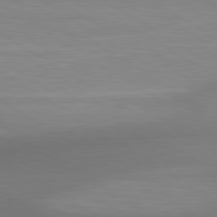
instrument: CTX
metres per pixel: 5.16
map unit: lApd
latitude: 80.4223
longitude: 124.1606
